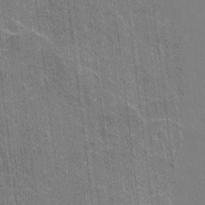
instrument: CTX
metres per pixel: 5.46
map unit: Hto
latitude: -3.8611
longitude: -35.4237
